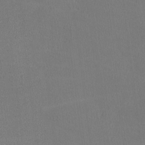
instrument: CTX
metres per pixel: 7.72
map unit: lHvf
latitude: -11.2187
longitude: -100.0822
